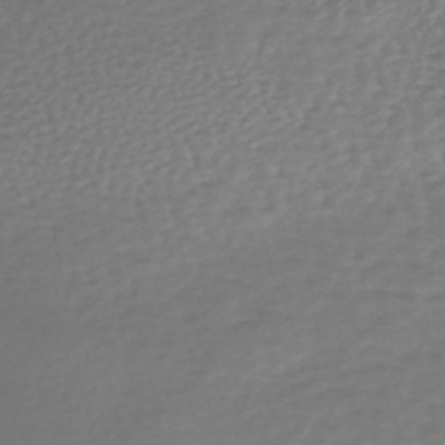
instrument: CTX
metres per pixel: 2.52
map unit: HNhu
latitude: -49.0298
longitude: 101.9367
